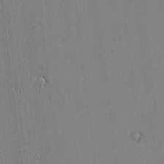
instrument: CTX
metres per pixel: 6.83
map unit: lAvf
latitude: -1.1243
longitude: -105.6127
